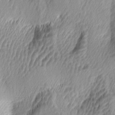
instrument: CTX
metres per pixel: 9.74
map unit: lAa
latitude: -5.1053
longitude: -122.6113
